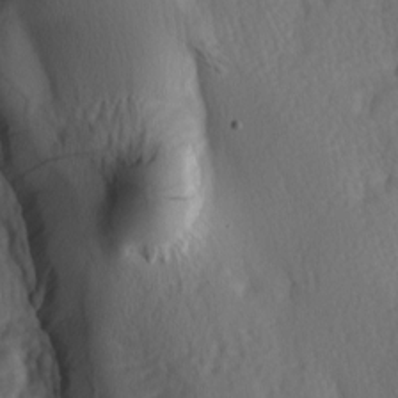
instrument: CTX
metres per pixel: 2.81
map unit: lAa
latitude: -6.4251
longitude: -126.6302
